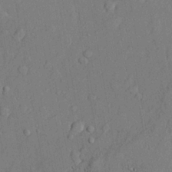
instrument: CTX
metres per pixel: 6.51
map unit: lHvf
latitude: 21.7072
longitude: 143.9556
